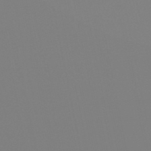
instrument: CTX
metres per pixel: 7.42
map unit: eHb
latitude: -49.6533
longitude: 85.1053
